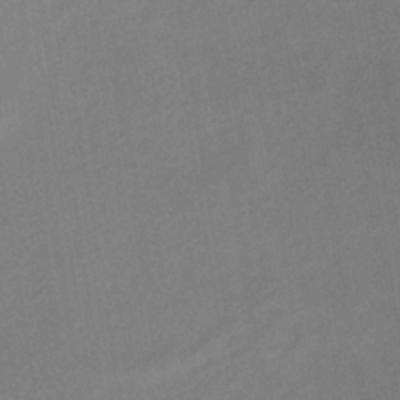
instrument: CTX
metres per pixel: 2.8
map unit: lHb
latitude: -37.9556
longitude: 72.5574
